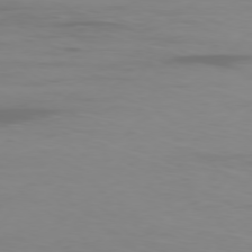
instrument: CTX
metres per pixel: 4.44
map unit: Ap
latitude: -78.5384
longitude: -95.9339
